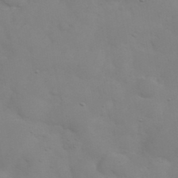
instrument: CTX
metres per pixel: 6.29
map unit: eHh
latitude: 38.5924
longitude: -67.4237
